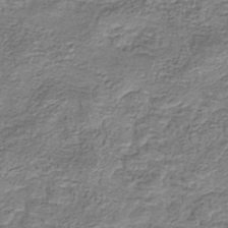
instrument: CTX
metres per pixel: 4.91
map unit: eHb
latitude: -34.6329
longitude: 77.5210
